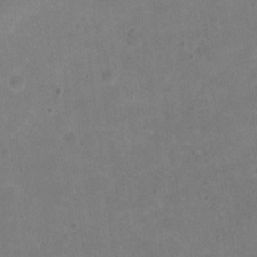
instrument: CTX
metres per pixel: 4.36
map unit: eHh
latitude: 20.2523
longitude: -63.8206
